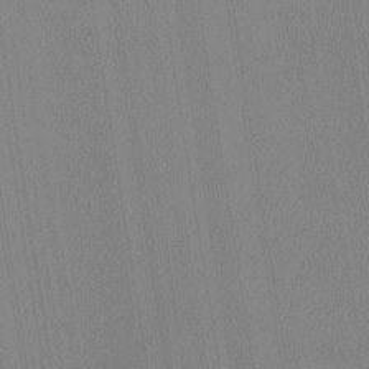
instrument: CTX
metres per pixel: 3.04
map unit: HNb
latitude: -34.7085
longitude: 55.0676
